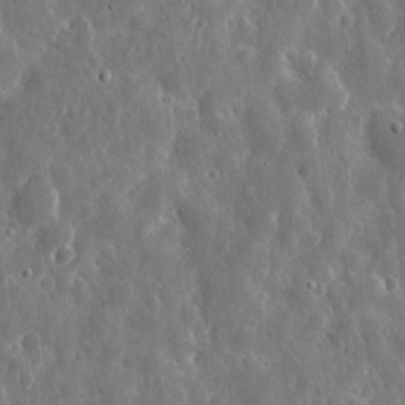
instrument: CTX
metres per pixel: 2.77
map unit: eHh
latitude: 11.4427
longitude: -73.1593
